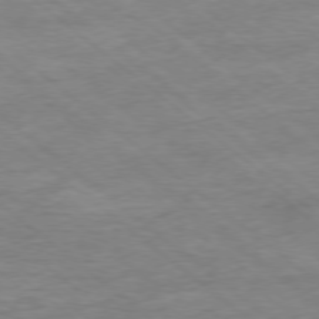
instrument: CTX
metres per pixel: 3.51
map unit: Ap
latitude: -77.8233
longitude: -83.2725
